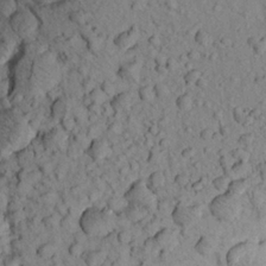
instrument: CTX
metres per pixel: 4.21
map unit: Aa
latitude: 22.8380
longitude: -148.1956
